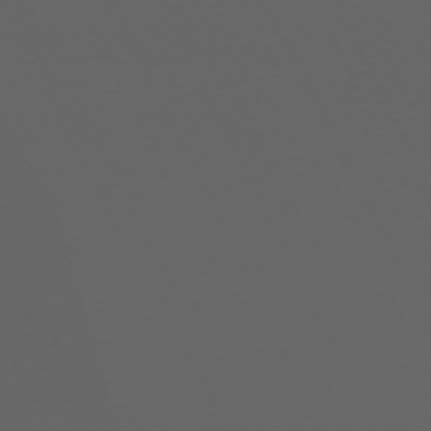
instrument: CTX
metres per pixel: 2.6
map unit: Hpe
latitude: -70.5574
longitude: 11.9367
